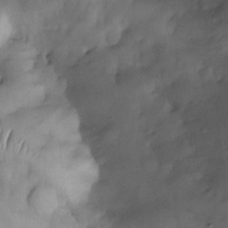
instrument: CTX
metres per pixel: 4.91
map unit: eHh
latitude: -23.2754
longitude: 15.9178
